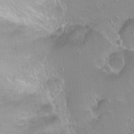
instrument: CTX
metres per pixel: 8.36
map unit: Nhu
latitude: -7.9178
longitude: -43.6316
